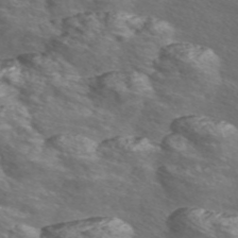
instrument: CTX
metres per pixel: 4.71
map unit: Nve
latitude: -56.3873
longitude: 52.8974
